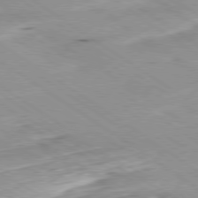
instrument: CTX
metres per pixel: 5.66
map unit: Hpe
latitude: -80.5763
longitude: 23.3132
